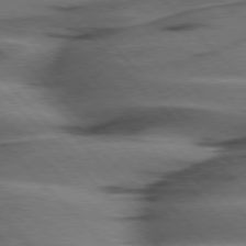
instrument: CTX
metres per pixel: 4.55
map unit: Hpe
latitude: 77.3292
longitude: -154.3278
